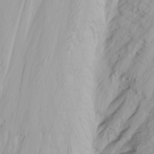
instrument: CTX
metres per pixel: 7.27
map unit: Nhu
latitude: -4.9919
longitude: -84.9892
